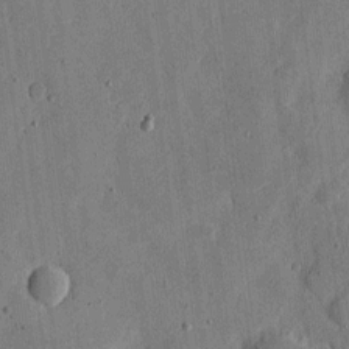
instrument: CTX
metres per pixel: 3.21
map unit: eHh
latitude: 6.3467
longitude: -71.8394
